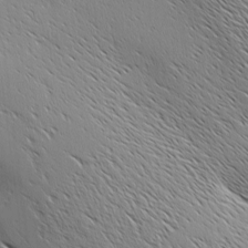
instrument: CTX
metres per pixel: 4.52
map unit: Ave
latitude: 1.7638
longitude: -114.7057
